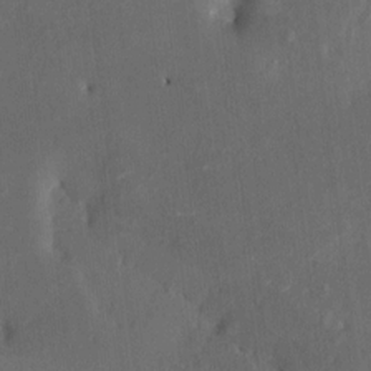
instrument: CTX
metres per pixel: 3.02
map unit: HNhu
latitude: 6.9703
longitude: 3.7099
